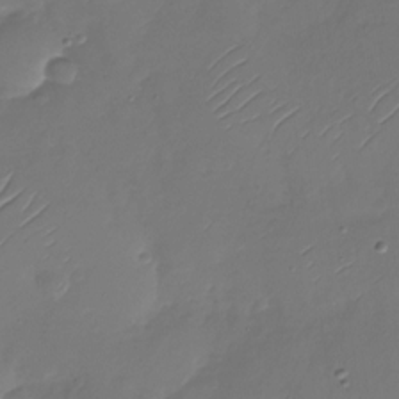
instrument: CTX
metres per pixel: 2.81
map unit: Nhu
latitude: -28.6519
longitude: -60.0822
